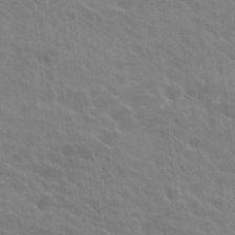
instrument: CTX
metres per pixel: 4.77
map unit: Hto
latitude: 24.8002
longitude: -40.6679
